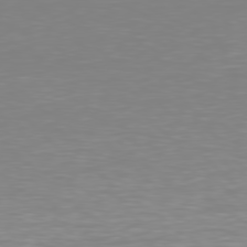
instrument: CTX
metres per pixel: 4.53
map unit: Hpe
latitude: 77.8016
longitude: -162.1578
